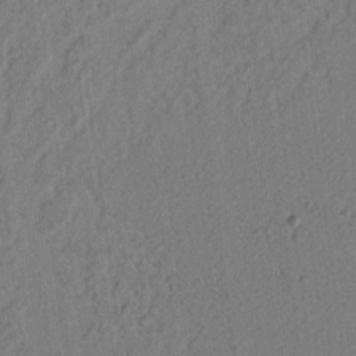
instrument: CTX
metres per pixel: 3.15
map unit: lAvf
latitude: 7.3482
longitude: 165.0109
